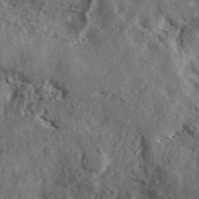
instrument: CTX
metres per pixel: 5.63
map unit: lHvf
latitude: 41.6504
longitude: -89.1404
